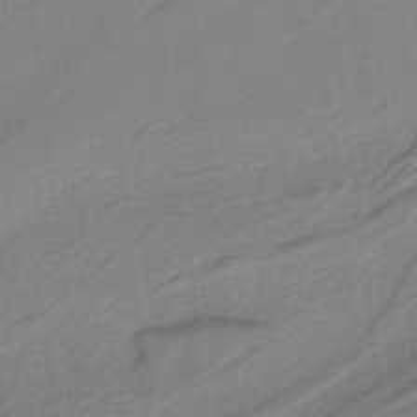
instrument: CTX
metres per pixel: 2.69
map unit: HNb
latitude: -37.3320
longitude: 56.2172
